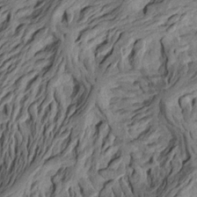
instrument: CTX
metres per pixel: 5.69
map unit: Aa
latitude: 17.9339
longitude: -144.2144
